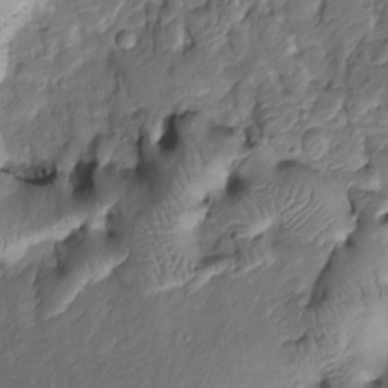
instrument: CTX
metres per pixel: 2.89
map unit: Htu
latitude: -6.8030
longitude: 154.7841
